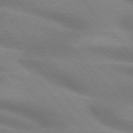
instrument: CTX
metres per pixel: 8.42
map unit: lApd
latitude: 74.1011
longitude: -61.0080
